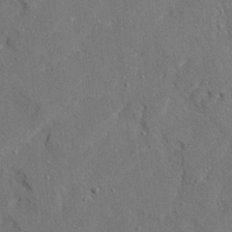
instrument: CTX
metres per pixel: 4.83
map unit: Ave
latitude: 22.7813
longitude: -130.5924
